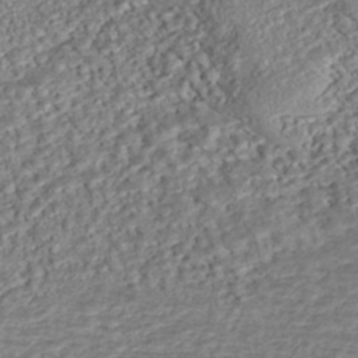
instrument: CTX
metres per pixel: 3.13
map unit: eHh
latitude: -43.4832
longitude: 121.4076
